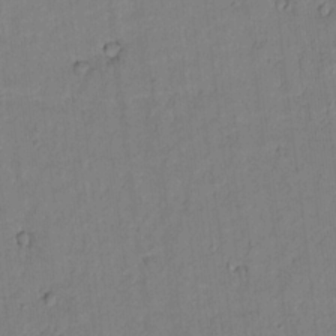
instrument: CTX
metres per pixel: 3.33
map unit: lAvf
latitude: 8.0633
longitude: 169.4076
